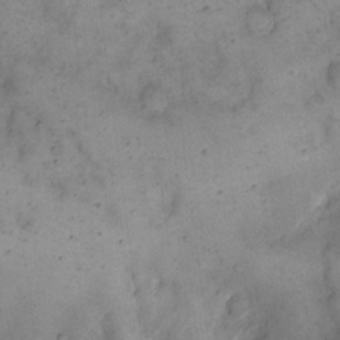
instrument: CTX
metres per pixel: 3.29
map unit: eHh
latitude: 13.9339
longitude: -65.6883
